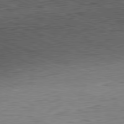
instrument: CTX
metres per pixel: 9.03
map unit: Hpe
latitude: -82.1228
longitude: 11.7289
